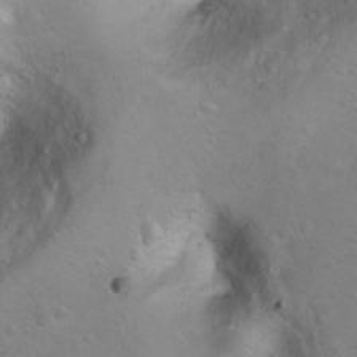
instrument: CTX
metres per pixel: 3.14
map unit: Ht
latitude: 6.0444
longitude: -29.4993
